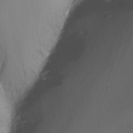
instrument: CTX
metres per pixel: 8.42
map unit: Nhu
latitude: -13.1620
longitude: -64.9325
